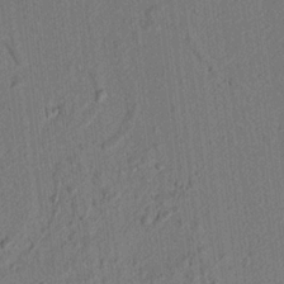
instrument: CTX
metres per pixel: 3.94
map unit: lAvf
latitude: 7.3860
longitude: 164.8030
